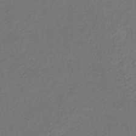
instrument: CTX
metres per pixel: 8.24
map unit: eHb
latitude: -32.5385
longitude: 70.2929
